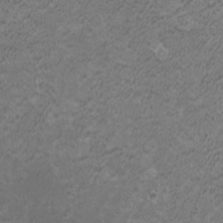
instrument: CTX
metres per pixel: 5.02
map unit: HNhu
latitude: 2.7246
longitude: -1.5182
